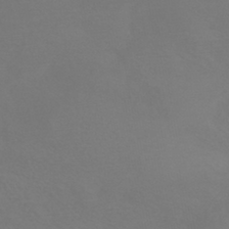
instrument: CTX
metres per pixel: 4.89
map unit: HNhu
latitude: -43.3131
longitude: 94.2550
